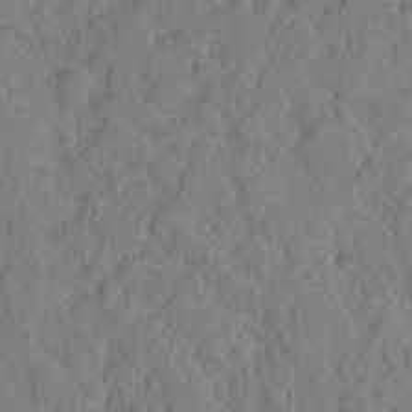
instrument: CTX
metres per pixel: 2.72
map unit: Ht
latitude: -11.7478
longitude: -24.7813
